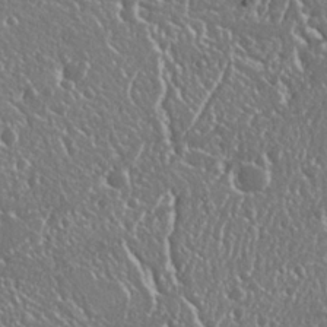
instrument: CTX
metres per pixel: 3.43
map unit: Nhu
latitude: 25.4993
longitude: -58.2523
